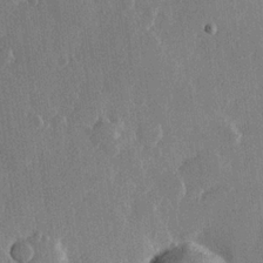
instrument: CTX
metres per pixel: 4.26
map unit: Hve
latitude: 22.8758
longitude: 148.3118
